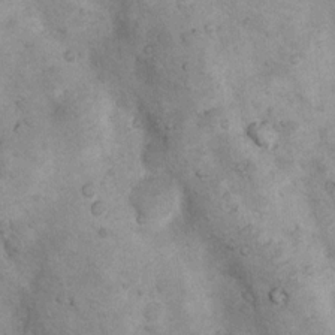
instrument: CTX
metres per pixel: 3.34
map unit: Nhu
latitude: 7.5182
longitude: -23.4993
